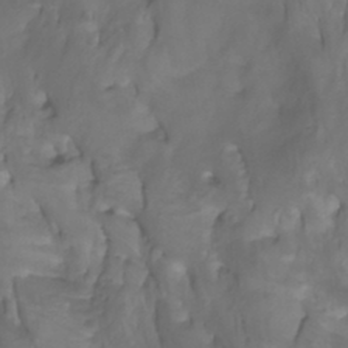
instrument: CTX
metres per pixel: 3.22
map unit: Nhu
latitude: -4.6896
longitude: -76.5545
